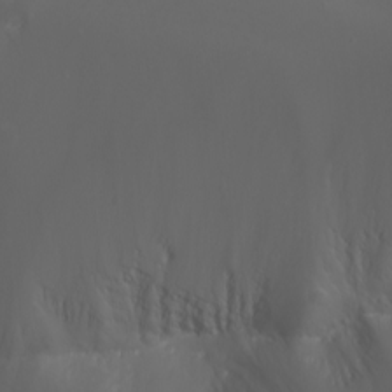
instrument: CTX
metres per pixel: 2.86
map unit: Htu
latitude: -5.2942
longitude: -88.1578
